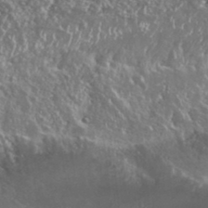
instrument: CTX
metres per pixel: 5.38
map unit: Nhu
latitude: 25.5938
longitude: -59.1403
